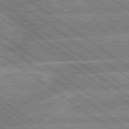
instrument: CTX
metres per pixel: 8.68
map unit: lApd
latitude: 79.6883
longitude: -156.8380
